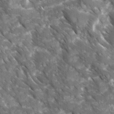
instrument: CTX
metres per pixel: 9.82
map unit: Ave
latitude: 17.0458
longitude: -131.1404
